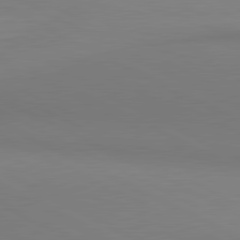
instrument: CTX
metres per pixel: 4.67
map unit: lApd
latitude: 81.0269
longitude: 145.5966
